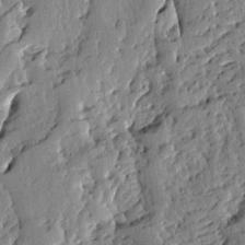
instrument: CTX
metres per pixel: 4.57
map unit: Ave
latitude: 13.2159
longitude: -134.8191
